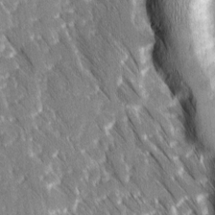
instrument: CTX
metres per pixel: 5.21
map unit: Ave
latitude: 8.8191
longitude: -104.6113
